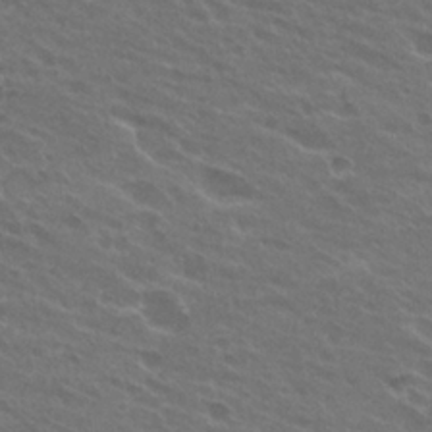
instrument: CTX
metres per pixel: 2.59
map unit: Hto
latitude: 24.6868
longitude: -38.3278
